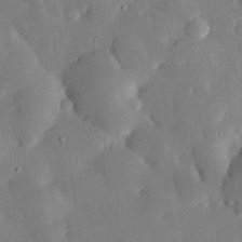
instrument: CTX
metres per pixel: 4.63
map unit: eHh
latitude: 29.5371
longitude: -81.2159
